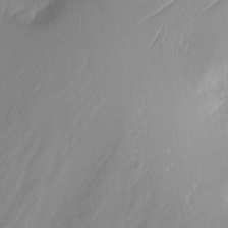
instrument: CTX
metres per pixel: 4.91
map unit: eHh
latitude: -5.0864
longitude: -78.0633
